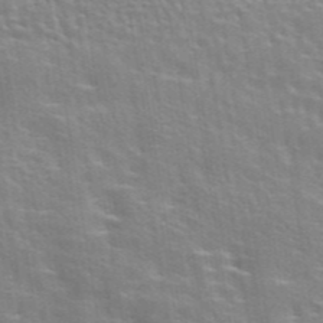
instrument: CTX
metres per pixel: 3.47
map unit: eAb
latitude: 43.4427
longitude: 112.1606
